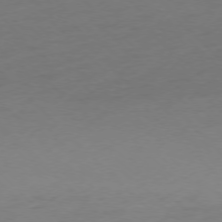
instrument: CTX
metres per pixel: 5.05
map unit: Ap
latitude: -77.1809
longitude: -70.6490
